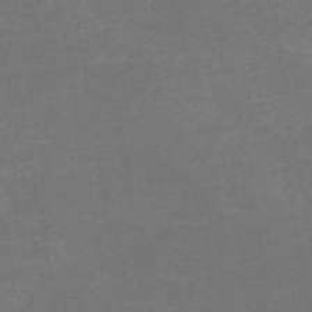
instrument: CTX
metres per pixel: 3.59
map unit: HNb
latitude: -50.9920
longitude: -48.5546
